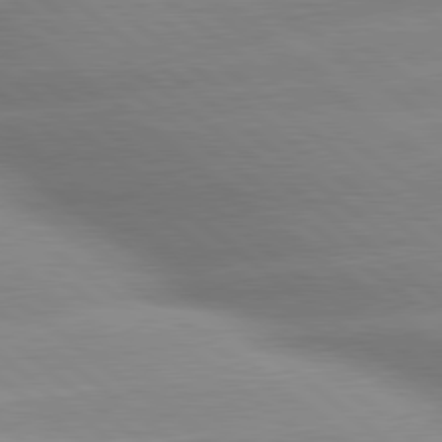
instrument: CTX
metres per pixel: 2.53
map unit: lApd
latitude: 80.0444
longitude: -160.4601
